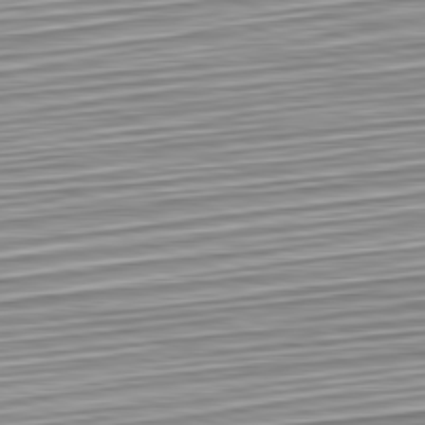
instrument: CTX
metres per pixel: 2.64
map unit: Hpe
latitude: -82.5763
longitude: 16.1984
